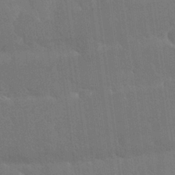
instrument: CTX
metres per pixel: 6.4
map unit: Nhu
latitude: 24.9135
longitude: -51.6882
